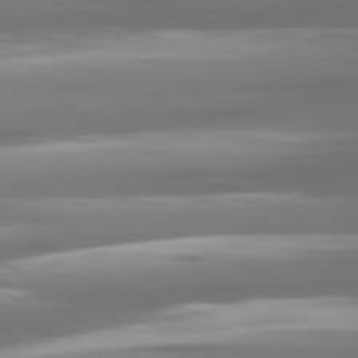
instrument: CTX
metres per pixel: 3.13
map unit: lApd
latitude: 81.0458
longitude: -138.6113
